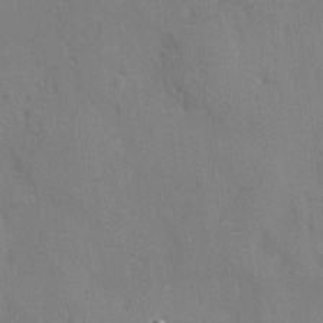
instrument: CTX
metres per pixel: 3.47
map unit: HNhu
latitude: 13.0081
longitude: 10.1984
